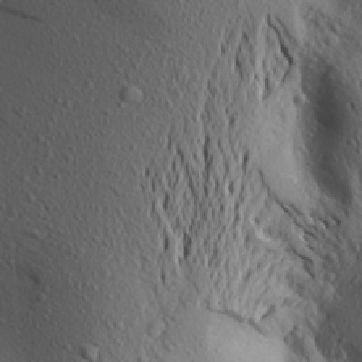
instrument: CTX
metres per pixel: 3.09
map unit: Aa
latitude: 18.8380
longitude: -147.8584
